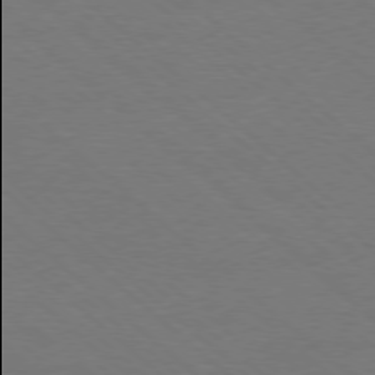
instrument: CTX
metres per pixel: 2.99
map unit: Ap
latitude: -78.4062
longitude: -85.9906
